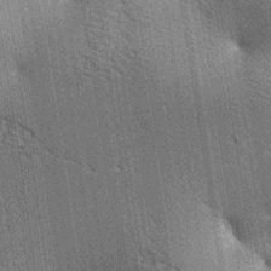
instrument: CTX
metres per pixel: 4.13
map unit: lAa
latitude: -7.8611
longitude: -124.6302
